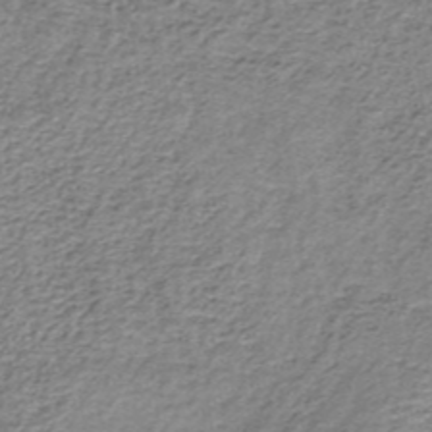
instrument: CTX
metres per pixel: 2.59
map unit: lHb
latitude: -36.4629
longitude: 60.6141
